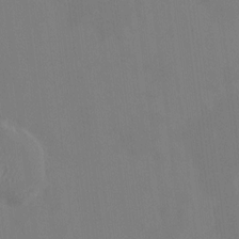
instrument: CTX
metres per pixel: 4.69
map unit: HNhu
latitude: 5.4048
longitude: 4.4251
